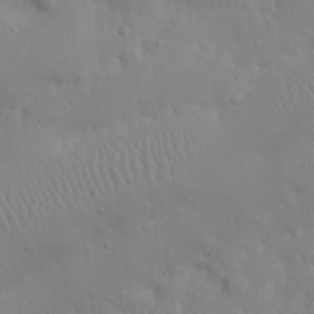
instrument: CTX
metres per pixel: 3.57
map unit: Nhu
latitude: 21.1026
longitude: -73.4805
